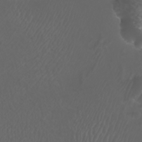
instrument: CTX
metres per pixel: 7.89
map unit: Htu
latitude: -5.2376
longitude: -89.2348
